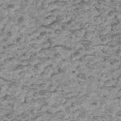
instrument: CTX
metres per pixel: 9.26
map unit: Htu
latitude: 2.5545
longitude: -20.7624
